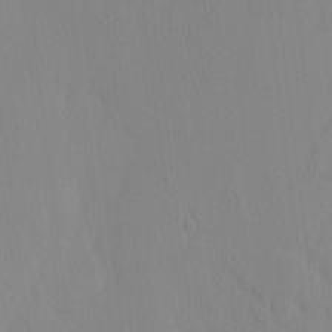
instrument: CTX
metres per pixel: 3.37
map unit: eHh
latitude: -4.0472
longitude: 14.7652
